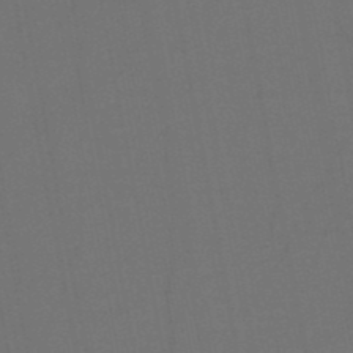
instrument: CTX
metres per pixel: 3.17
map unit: HNb
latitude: -47.8422
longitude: -40.2522
